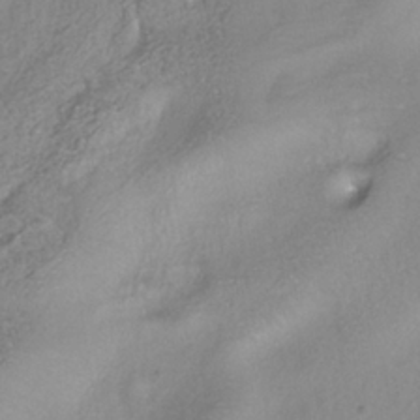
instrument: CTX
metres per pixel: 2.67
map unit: ANa
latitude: -37.2376
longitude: 94.5762
